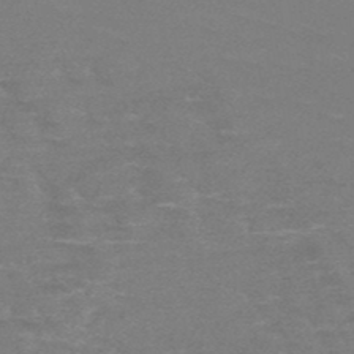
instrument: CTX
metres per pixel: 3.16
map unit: HNb
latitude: -48.6141
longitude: -48.7246
